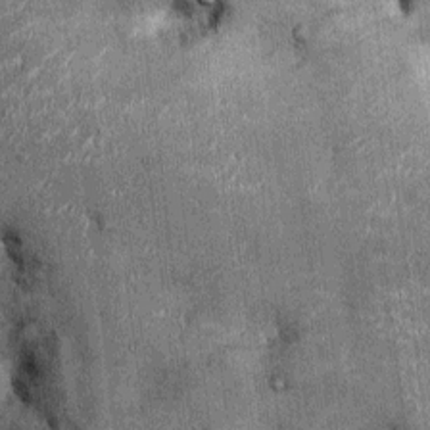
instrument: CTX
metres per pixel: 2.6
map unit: Ht
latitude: -2.4251
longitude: -12.7813
